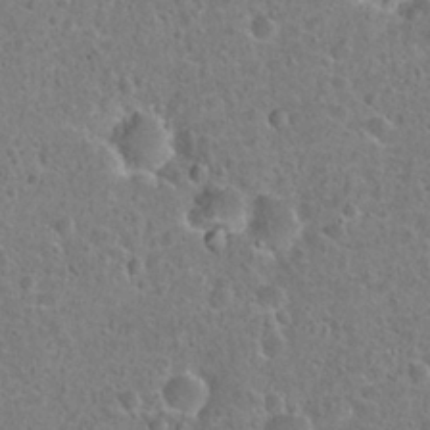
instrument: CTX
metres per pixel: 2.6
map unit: Hto
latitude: 22.1767
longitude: -47.7072
